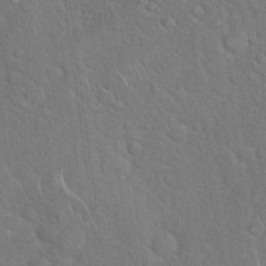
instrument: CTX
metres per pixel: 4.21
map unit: Hto
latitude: 19.1970
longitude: -51.4048
